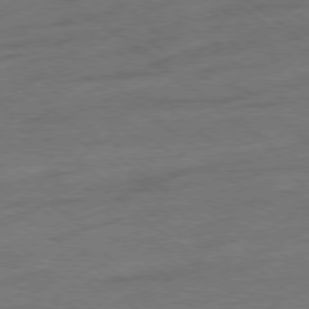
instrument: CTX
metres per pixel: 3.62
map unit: Ap
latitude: -78.8975
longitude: -100.5168
